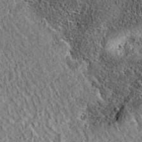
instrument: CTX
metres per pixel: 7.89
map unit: eAb
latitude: 36.4412
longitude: 109.6911
